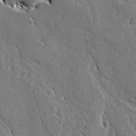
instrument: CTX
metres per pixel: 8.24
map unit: lAvf
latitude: 2.4034
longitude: -106.6302
